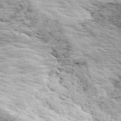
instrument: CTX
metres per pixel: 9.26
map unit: ANa
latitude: 45.5938
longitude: 37.9745
